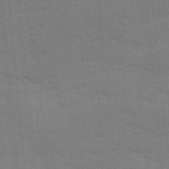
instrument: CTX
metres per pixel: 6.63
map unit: Ave
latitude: 11.2159
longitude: -102.1955
